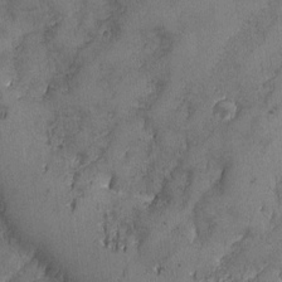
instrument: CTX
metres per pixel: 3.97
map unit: Ave
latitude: -7.7477
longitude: -118.8758
